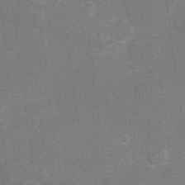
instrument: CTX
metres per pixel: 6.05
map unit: Nhu
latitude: -16.1606
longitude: -58.2145
